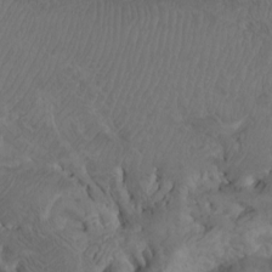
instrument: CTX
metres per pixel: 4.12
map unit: Htu
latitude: -8.5763
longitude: -64.5546
